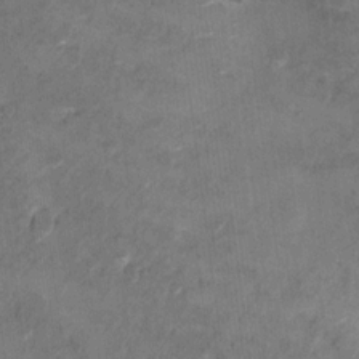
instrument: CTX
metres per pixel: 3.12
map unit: Ht
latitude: 11.4427
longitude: -32.8569
